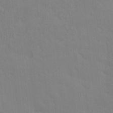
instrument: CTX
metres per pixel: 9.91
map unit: HNhu
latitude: 6.8947
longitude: 13.3510
